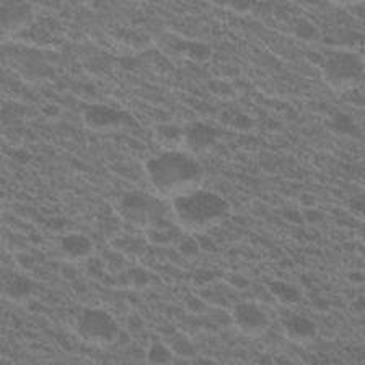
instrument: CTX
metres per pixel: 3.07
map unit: Hto
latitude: 20.8191
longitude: -35.6505
